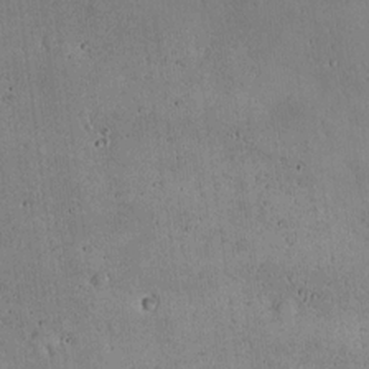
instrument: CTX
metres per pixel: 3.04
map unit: Hto
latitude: 16.7435
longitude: -59.6127
